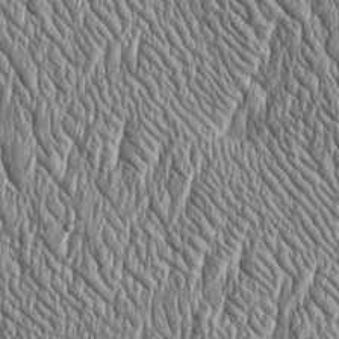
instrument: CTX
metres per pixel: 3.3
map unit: Htu
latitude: -4.1228
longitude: 158.7841
